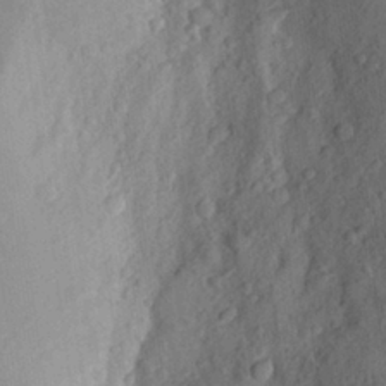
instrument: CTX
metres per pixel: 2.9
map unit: Aa
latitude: 26.2334
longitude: -146.3279
